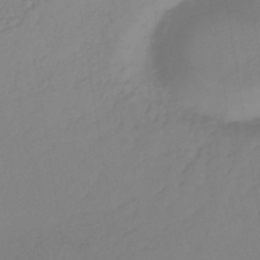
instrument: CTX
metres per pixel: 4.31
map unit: lHb
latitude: -39.2565
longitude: 68.4062
